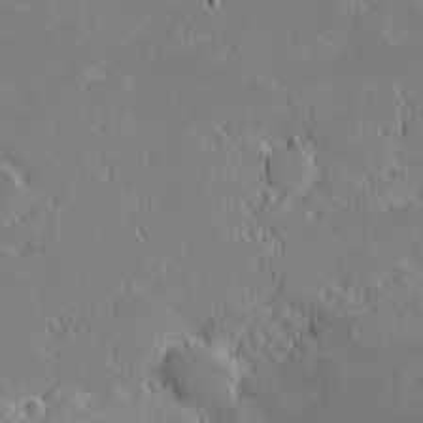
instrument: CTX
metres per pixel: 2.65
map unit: eHh
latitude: -2.0849
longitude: -84.1956
